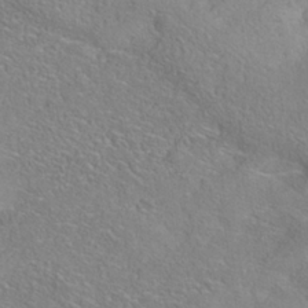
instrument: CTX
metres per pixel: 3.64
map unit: Nhe
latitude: -38.3118
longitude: 138.9920
